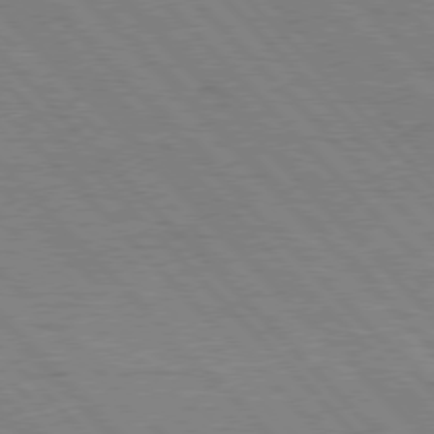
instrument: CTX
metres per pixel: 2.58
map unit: Hpe
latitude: 76.4601
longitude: -126.9892
